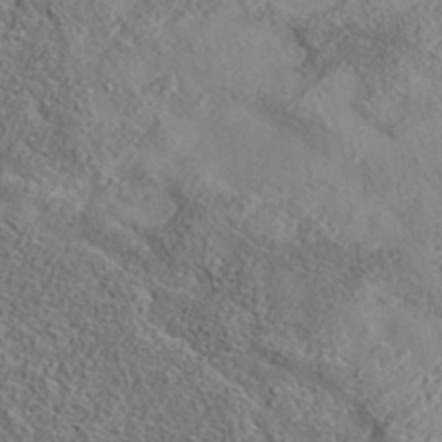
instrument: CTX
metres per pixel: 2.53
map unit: eAb
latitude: 35.7827
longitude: 107.9178
